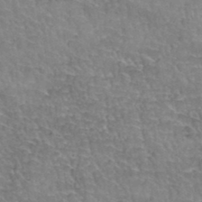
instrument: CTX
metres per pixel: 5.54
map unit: Hto
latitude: 35.9528
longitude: -45.1025
